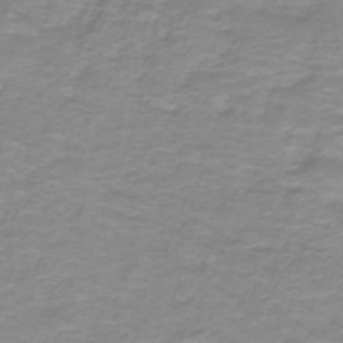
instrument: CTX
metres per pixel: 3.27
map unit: lHb
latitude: -41.3321
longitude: 56.3495
